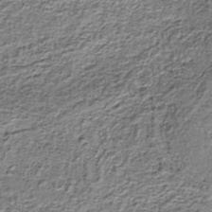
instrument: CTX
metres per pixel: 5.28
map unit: lHb
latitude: -37.8044
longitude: 66.1417
